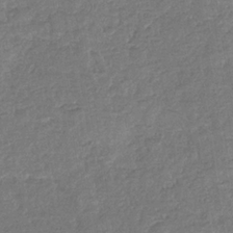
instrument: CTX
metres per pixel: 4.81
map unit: eHb
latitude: -34.8219
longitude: 77.2376
